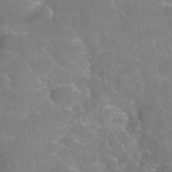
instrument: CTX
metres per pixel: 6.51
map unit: Hto
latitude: 35.8394
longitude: -46.0633
